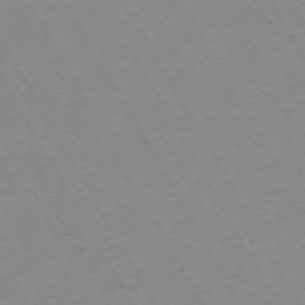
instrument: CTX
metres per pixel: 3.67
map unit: Hpe
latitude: -72.0094
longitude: 9.1431
